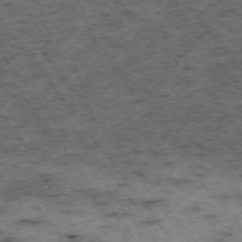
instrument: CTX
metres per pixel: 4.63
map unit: Hpe
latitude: -74.4440
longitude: 4.6329
